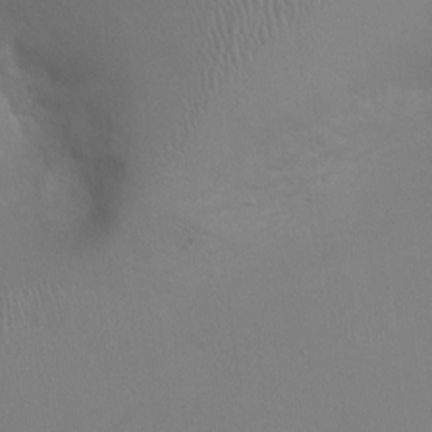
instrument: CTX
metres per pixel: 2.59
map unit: Ht
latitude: -1.5588
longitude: -16.0822
